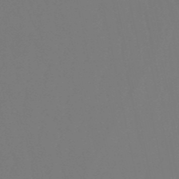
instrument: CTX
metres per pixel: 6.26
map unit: eHb
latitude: -50.7274
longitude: 73.3698
